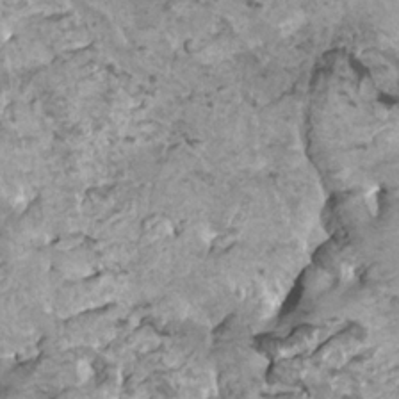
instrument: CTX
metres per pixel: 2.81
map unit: HNhu
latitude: 0.0255
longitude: 1.5777
